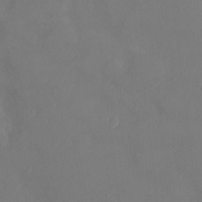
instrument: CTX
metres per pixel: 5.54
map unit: Ht
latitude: -11.4643
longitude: -20.8002
